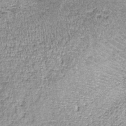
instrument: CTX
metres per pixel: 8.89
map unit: lHb
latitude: -36.0094
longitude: 64.9731
